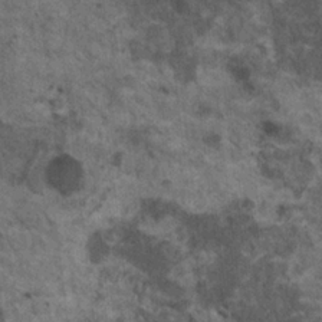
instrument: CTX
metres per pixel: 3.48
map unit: HNhu
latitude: 2.7246
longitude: 4.2172
